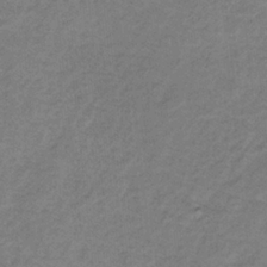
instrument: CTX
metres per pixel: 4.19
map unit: HNb
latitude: -32.7841
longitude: 58.6140
